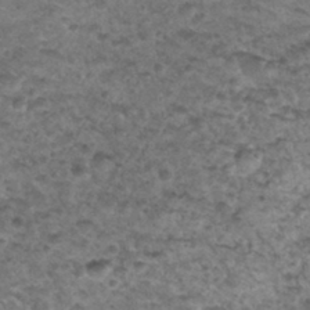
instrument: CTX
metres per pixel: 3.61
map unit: Hto
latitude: 32.2334
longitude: -49.7261
